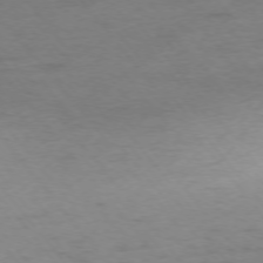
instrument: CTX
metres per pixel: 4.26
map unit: Ap
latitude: -75.5399
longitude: -66.9513
